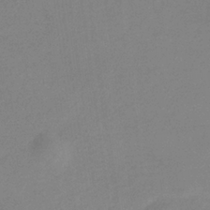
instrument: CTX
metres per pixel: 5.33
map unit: lHb
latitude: -33.9745
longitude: 69.7099
